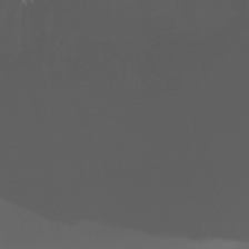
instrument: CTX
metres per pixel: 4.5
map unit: Ht
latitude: -16.8597
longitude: -46.8380
